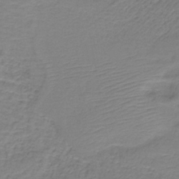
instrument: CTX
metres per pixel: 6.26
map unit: HNb
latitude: -35.0675
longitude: 53.6155
